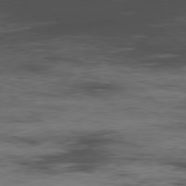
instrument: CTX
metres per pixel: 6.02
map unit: Hpe
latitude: -78.5195
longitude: 15.5210
